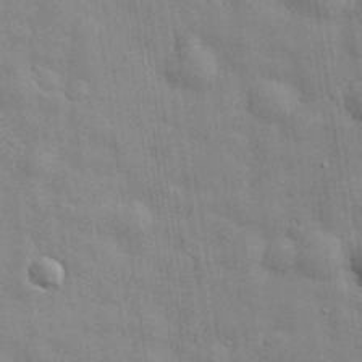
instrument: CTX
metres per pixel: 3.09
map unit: eHh
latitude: 29.4615
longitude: -75.0270
